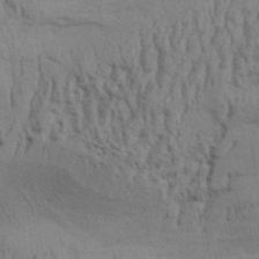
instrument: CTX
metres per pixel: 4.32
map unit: Aa
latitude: 33.0081
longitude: -136.0633
